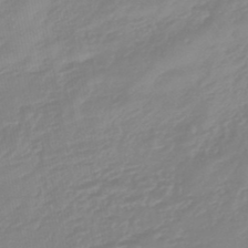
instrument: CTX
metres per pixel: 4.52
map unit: lHb
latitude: -45.6533
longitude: 72.4440
